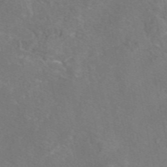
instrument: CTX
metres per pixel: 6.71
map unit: eAb
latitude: 46.4034
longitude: 107.6533
